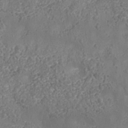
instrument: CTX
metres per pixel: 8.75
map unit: Nhe
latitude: -37.4832
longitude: 138.7841
